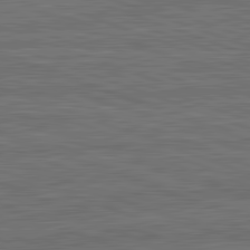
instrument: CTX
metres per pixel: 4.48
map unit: lApd
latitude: 82.8191
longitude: 175.3698
